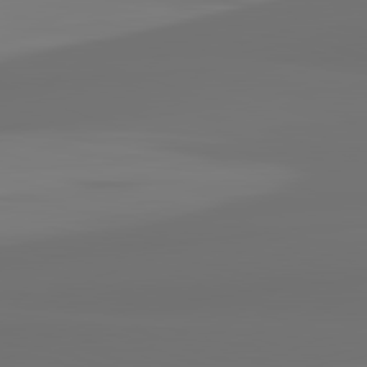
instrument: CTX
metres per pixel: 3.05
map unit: lApd
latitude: 82.4412
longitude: 163.8233
